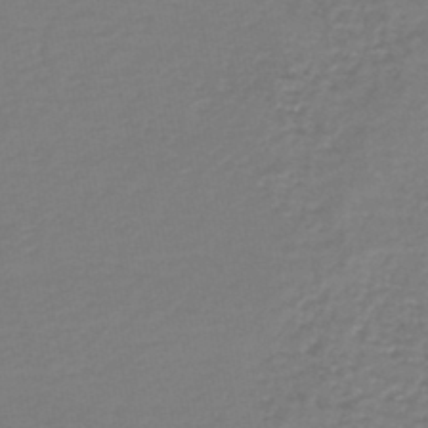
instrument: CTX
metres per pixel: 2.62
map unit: HNb
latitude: -47.2187
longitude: 52.0094
